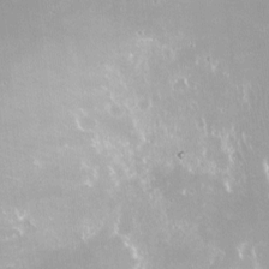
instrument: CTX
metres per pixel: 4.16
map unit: Nve
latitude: -18.1606
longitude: -59.5938
